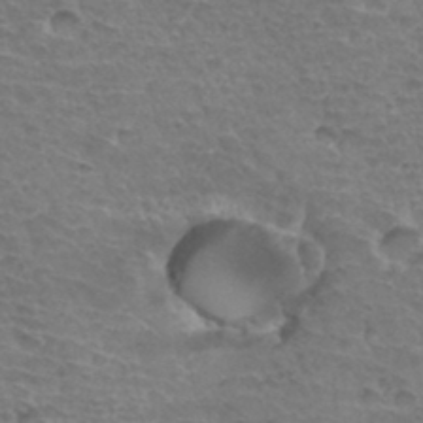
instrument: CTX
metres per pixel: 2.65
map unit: Hto
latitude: 34.0255
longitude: -44.8947
